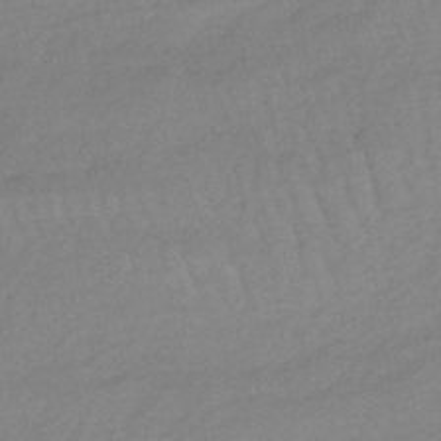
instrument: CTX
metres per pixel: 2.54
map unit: lHb
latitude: -35.0675
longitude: 69.2376
